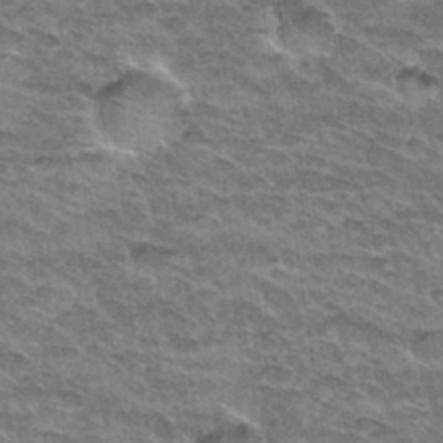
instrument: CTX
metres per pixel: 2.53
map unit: Hto
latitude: 33.0270
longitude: -46.8947
